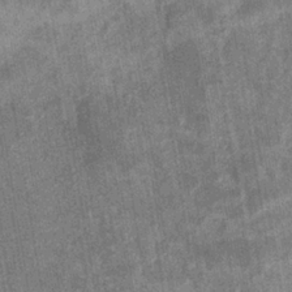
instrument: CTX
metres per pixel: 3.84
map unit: eHb
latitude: -35.1242
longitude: 76.8030
